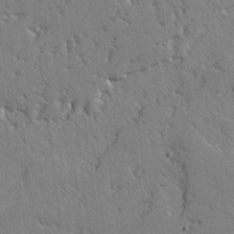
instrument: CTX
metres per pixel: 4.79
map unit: lAvf
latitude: -2.6896
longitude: -108.8380
